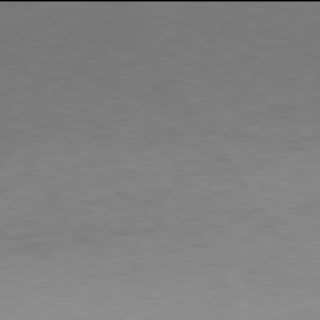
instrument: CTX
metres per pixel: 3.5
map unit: Hpe
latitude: 77.9906
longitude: -138.5924
